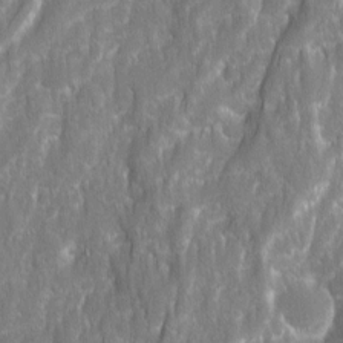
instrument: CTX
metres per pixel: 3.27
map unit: Ave
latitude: 15.9528
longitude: -133.9150
